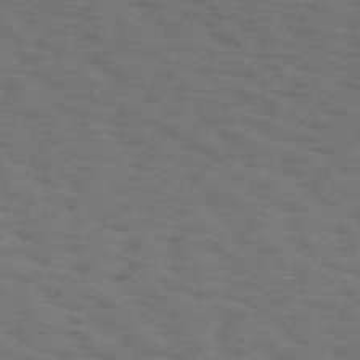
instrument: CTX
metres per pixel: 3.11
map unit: Hpe
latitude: 74.7246
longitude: -133.4804
